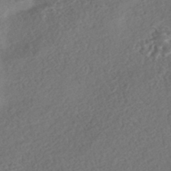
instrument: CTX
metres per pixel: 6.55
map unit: HNhu
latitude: -43.8422
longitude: 100.3495
